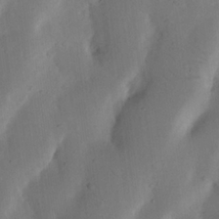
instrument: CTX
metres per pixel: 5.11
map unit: Nhu
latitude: 19.4993
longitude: -74.3467
